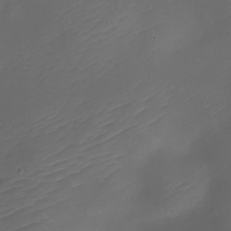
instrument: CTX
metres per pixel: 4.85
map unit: Nhe
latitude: -19.0486
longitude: 144.7463
